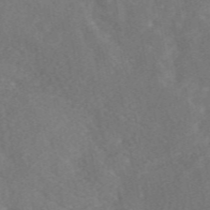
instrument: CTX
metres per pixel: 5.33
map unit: eAb
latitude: 49.5182
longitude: 118.8597
